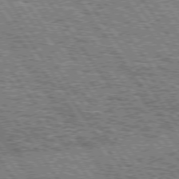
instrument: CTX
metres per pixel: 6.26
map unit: Hpe
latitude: 74.8569
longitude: -153.8206
